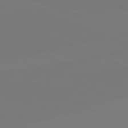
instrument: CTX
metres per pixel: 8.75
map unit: lApd
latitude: 82.2522
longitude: 147.3698
